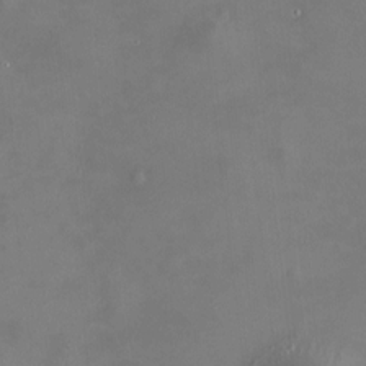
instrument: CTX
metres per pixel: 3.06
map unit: HNhu
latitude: 7.6127
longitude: 11.9745
